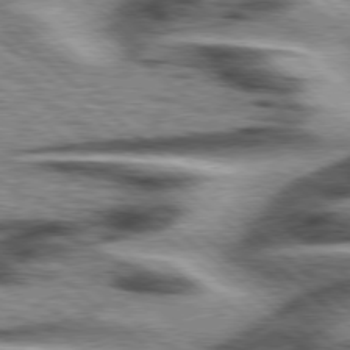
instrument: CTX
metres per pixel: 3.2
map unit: Hpe
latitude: 77.7827
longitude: -156.4034
